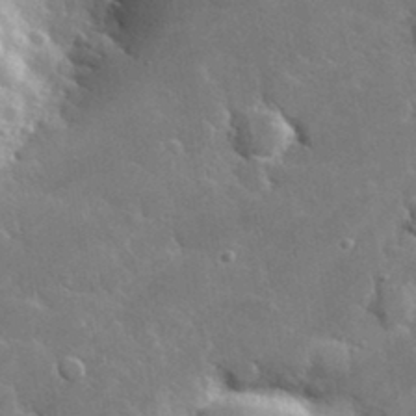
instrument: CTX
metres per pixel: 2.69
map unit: lHvf
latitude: 33.4615
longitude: -86.7246
